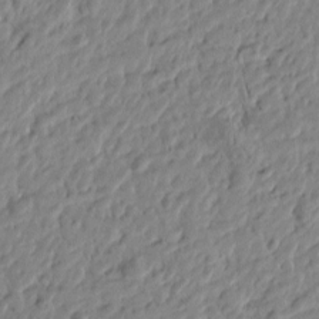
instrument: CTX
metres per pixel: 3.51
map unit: Htu
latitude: -1.3888
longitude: -178.6491
